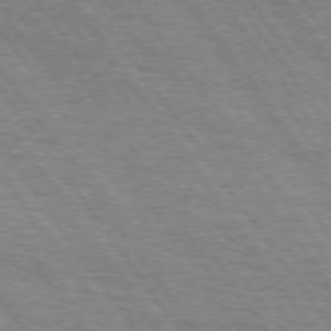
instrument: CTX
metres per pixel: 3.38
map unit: Hpe
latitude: 74.9514
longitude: -152.2334
